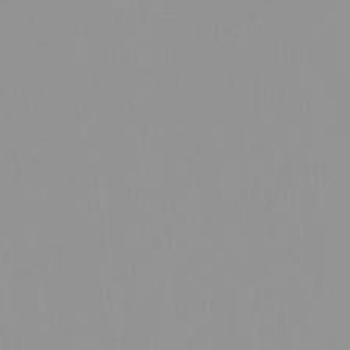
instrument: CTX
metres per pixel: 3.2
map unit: HNhu
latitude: -0.3496
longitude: -5.6127
